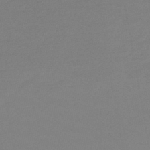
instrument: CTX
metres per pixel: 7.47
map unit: lHb
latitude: -44.2173
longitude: 68.5006
